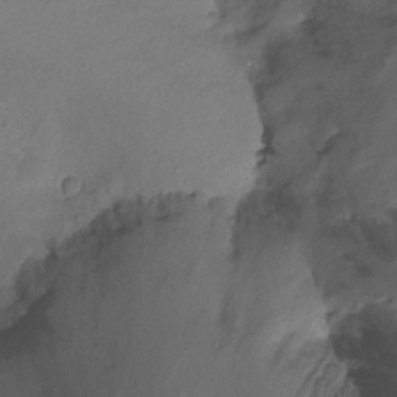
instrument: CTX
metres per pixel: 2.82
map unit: Nhu
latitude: -14.8219
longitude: -54.7813
